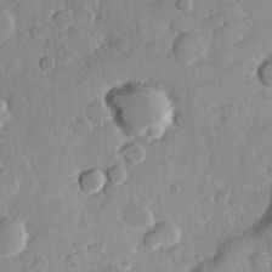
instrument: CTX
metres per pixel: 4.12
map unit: Hve
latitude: 23.7638
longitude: 149.1620
